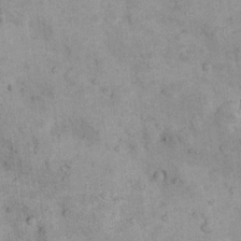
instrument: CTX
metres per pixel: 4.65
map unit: Nhu
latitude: 7.9150
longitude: -23.7638
